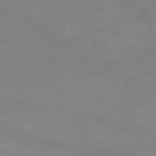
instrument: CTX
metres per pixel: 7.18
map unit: HNb
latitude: -51.6344
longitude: -41.8394
